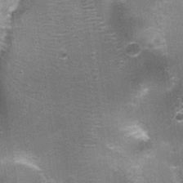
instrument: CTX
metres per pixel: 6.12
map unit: Nhu
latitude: 2.4979
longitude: -17.2914
